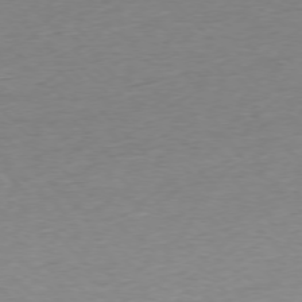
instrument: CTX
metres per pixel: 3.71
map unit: Ap
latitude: -77.0864
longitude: -98.0633
